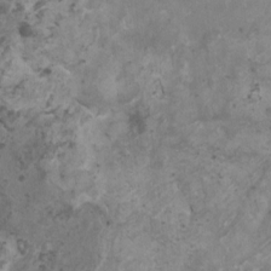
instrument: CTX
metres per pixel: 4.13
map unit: HNhu
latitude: 1.9528
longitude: 3.2564
